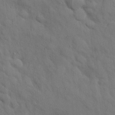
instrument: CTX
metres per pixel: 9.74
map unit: Nhu
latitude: 26.8191
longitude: -70.4790
